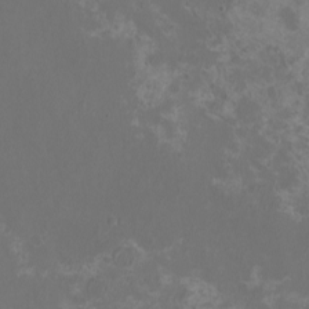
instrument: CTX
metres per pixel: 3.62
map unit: eHh
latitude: -6.8597
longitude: -77.3481
